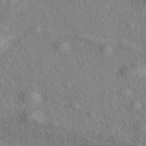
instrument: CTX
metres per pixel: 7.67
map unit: eHh
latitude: 37.0459
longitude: -138.7057
